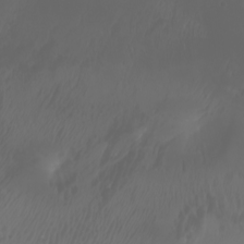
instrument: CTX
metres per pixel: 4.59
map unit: Nhu
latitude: -7.1809
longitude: -83.9150
